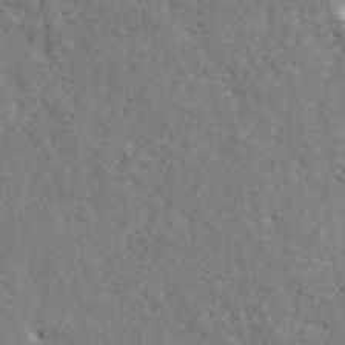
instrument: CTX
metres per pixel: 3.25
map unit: ANa
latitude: 41.0836
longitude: -87.3859
